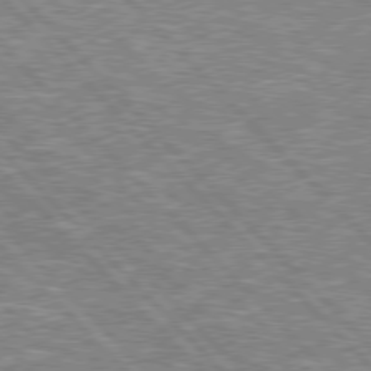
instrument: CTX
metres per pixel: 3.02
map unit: Hpe
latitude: 77.2915
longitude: -135.6694
